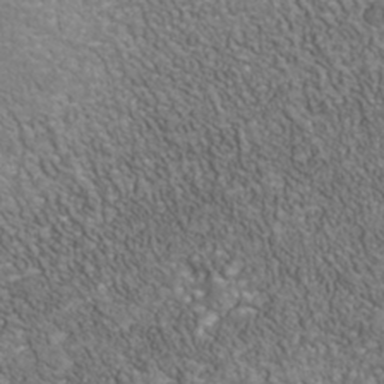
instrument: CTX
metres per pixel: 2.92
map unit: Nhu
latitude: -40.0472
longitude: -85.1214
